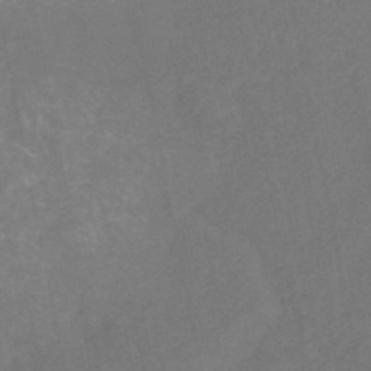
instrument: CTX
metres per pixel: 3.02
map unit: Nhe
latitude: -47.3698
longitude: -170.7057
